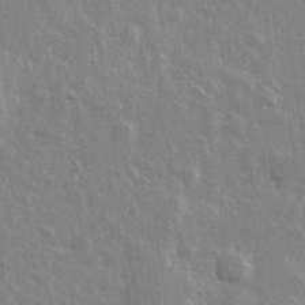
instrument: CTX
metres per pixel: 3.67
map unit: lHvf
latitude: 33.2915
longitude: -90.5168
